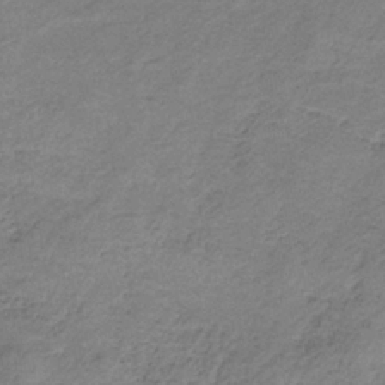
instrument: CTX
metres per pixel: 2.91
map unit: HNb
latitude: -34.3873
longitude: 56.9164
